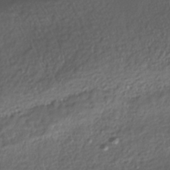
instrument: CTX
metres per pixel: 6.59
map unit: Nhe
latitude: -45.7667
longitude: 151.9367
